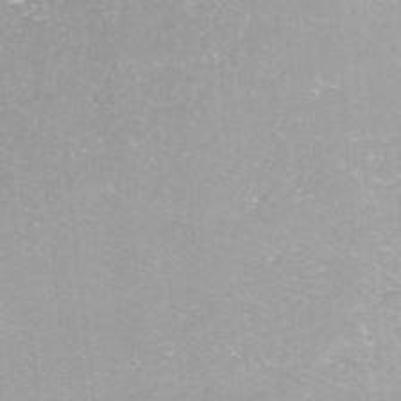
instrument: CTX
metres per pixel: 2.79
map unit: ANa
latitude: -40.2739
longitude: 102.8408
